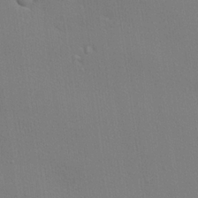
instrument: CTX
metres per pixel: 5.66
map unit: lHvf
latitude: 22.5924
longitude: 141.0486
